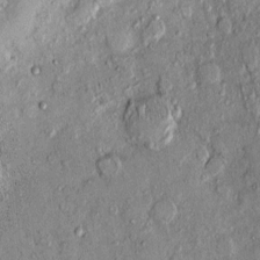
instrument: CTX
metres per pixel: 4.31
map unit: eHh
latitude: 0.1388
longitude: 15.2943
